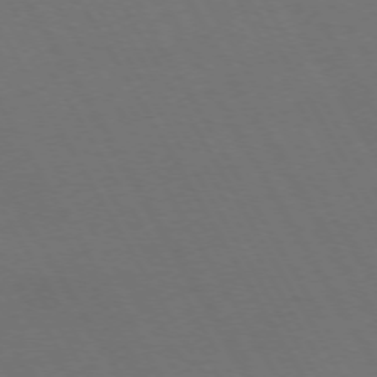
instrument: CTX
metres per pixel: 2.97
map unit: Hpe
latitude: -74.5007
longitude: 8.4440
